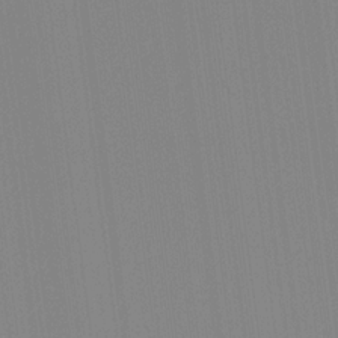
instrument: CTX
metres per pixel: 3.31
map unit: Hve
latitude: 17.9717
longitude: 150.2173
